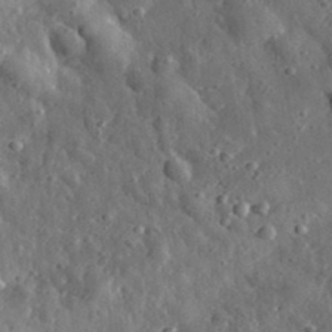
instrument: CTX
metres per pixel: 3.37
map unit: eHh
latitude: 34.8191
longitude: -80.6490
